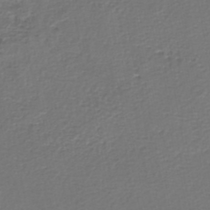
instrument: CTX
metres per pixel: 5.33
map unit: HNhu
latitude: -46.9541
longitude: 103.9367
